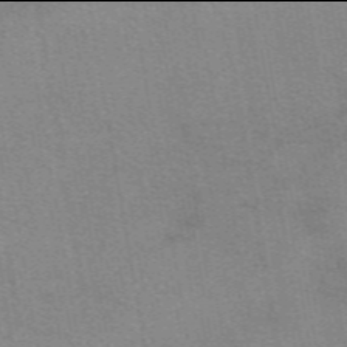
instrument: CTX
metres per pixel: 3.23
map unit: eAb
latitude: 49.9906
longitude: 105.6533
